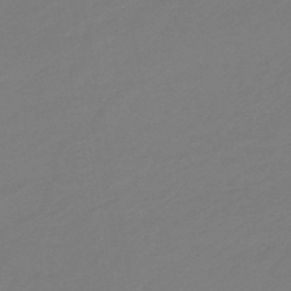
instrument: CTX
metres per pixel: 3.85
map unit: eHb
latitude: -46.6707
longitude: 88.6518
